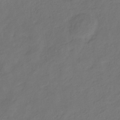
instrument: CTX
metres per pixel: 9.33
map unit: eHb
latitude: -29.9556
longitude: 68.3873
